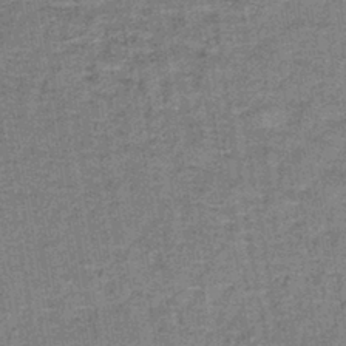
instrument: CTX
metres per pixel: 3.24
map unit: lHb
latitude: -40.3306
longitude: 58.6140
